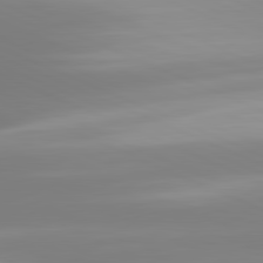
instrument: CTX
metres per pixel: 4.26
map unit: lApd
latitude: 81.5749
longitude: -166.1766
